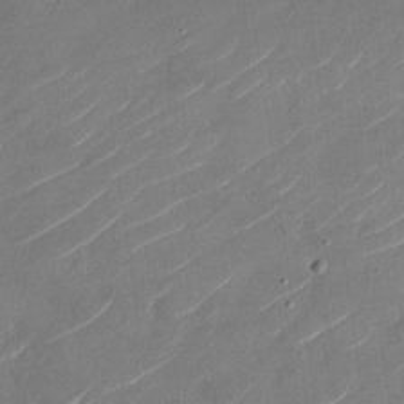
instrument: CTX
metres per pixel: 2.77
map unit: Nhu
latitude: -29.1998
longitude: -72.8002
